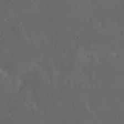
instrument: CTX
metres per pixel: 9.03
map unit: Nhu
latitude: 29.9717
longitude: -58.2523
